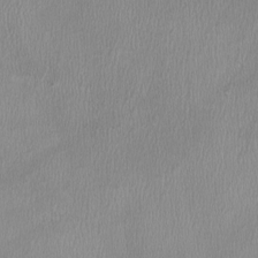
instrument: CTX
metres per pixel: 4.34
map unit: HNhu
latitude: -2.9919
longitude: -6.9136
